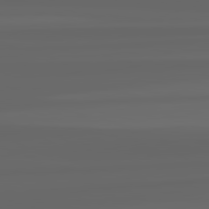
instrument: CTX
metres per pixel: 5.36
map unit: lApd
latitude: 82.4412
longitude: -171.1214
